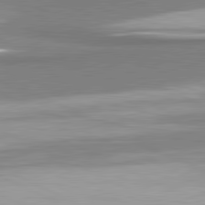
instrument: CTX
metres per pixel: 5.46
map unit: lApd
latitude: 81.4804
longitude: 167.3321
